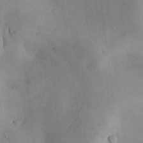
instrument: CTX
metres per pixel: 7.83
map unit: Ave
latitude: -10.2740
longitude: -122.0444
